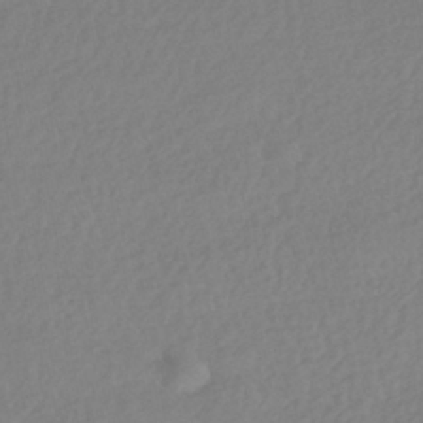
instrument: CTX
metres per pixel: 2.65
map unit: HNhu
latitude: -41.7855
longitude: 93.5588
